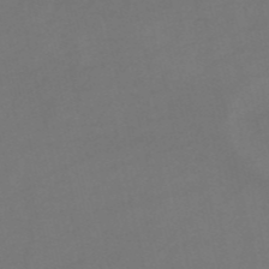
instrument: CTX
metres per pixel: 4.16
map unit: HNb
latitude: -53.3509
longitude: -50.4979
